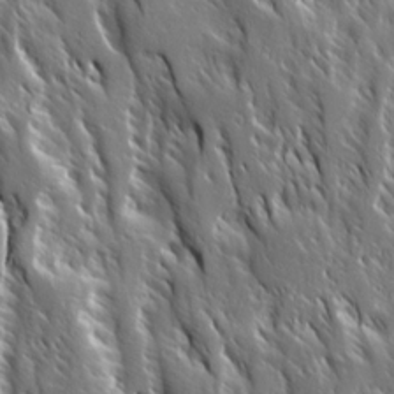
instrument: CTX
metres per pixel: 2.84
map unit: Ave
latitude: 14.6302
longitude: -133.0647
